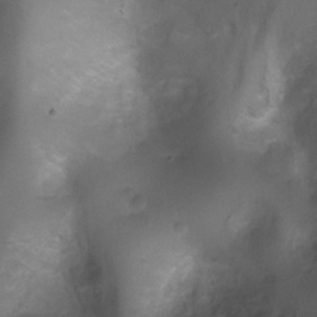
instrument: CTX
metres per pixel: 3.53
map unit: Ht
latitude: 4.2333
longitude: -21.2726
